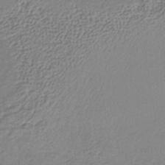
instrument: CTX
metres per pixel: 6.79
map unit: lHb
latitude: -38.1795
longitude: 68.3684
